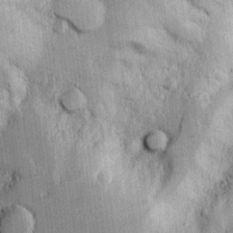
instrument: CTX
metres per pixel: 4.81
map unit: Htu
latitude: -5.4832
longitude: 158.2928
